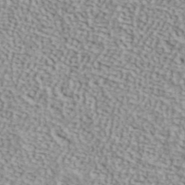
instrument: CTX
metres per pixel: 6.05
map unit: ANa
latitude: 42.3467
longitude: 49.3132
